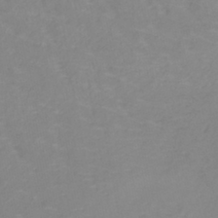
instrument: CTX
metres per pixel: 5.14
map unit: lHb
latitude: -40.7463
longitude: 65.2565
